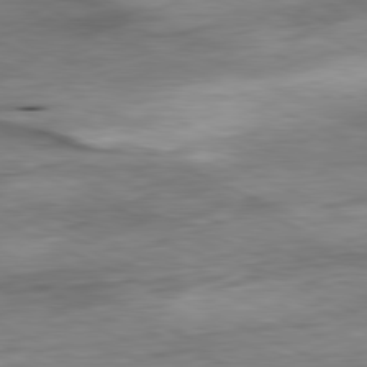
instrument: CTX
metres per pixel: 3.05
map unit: Ap
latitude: -81.2187
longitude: -87.4804
